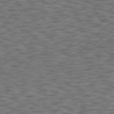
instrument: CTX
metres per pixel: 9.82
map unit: Hpe
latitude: 75.1970
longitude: -135.7449
